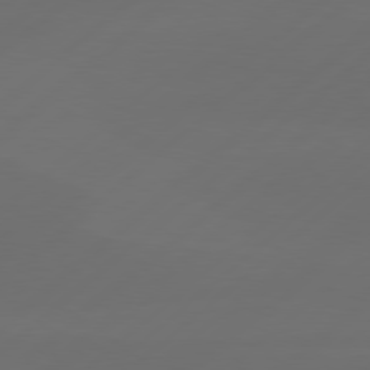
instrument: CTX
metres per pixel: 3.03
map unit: Hpe
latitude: 78.4034
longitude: -132.2900
